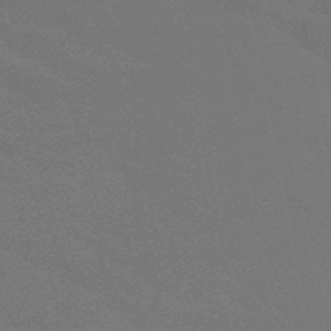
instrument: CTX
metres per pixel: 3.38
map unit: HNb
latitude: -48.3307
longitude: -49.4237
